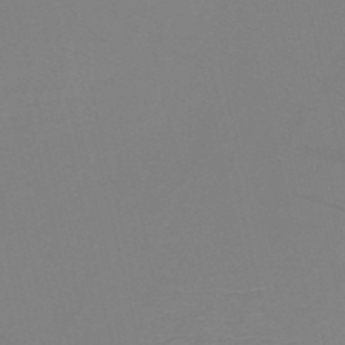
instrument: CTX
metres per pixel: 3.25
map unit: HNb
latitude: -51.2754
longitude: -46.1389
